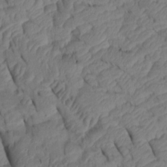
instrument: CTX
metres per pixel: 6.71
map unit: Htu
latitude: 0.4979
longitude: 149.7667
